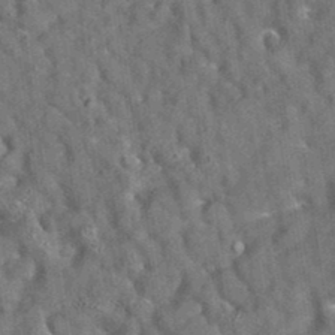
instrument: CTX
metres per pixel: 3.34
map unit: eAb
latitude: 35.3859
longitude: 112.3306
